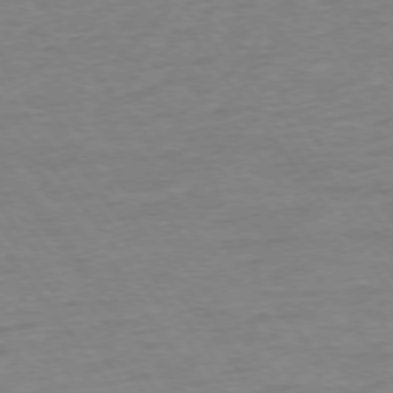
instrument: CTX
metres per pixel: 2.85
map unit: Ap
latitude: -75.3699
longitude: -85.1781
